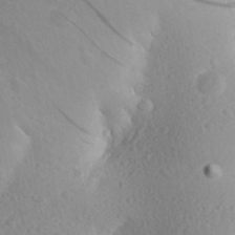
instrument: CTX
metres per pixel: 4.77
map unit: Aa
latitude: 27.8395
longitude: -143.4238
